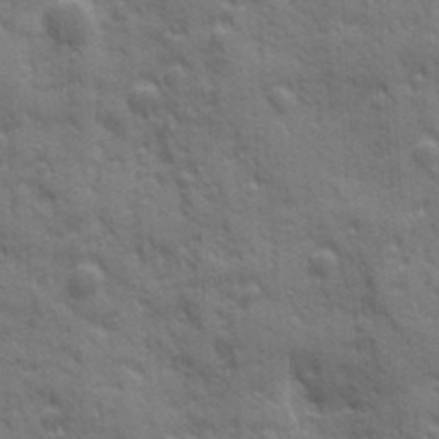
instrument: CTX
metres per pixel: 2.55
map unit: Ave
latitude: 19.9717
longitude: -133.2537
